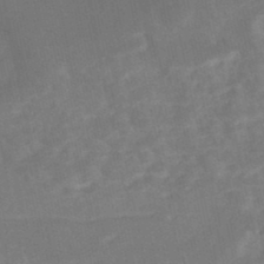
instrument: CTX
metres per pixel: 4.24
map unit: Nhe
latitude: -46.9730
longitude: -170.8380
